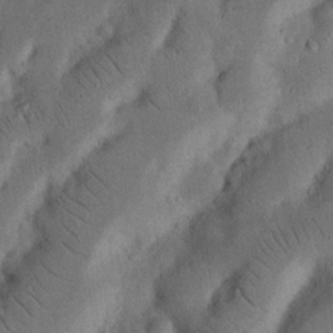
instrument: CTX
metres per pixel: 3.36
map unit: Nhu
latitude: 18.4790
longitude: -74.9325
